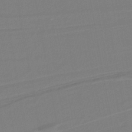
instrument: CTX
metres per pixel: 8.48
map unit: lHb
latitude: -37.8422
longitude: 56.5385
